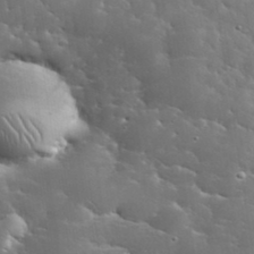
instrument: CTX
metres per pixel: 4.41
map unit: eHh
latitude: 36.1578
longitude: -66.5923
